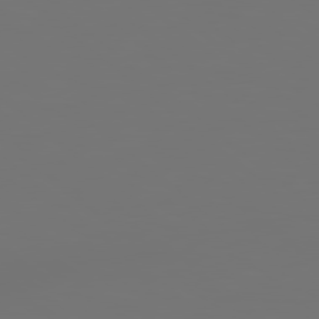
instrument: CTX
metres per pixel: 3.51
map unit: Hpe
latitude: 78.5357
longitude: 177.6155
